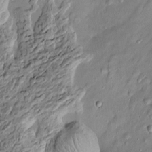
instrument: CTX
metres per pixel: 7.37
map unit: Htu
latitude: -5.8422
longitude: 157.6911
